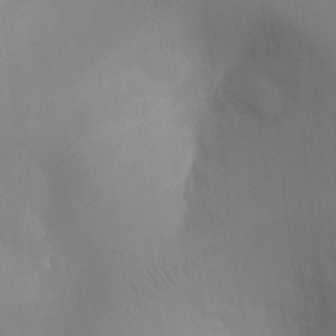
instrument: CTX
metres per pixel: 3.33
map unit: Ht
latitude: -8.6518
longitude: -24.3845
